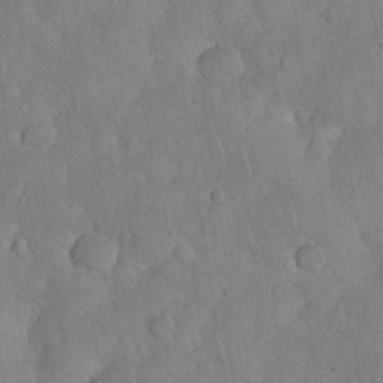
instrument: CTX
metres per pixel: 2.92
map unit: Nhu
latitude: 28.1011
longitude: -67.6693
